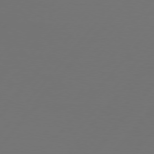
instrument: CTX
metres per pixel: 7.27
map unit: Hpe
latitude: 76.3278
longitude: -138.7246
